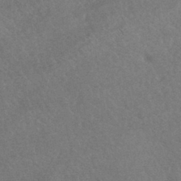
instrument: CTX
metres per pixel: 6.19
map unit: HNhu
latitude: -43.6910
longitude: 92.8786
